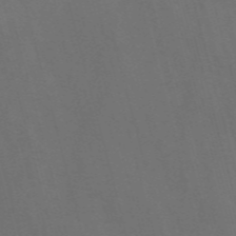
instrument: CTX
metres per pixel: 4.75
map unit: Nve
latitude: -57.8422
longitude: 65.1998
